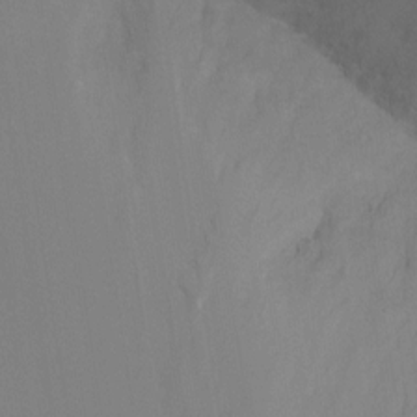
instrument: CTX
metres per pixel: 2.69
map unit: Ht
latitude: -16.5952
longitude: -46.4412
